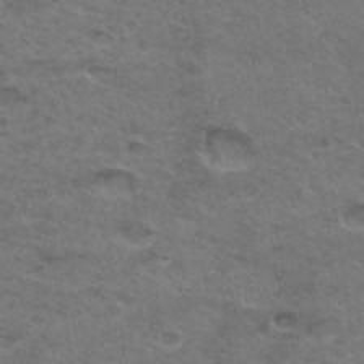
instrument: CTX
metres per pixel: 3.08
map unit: Hto
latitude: 32.7624
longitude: -48.4601
